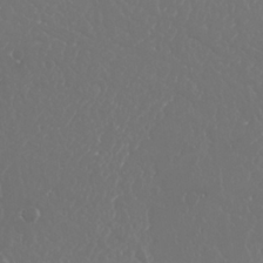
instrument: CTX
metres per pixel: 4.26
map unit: Nhu
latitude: 25.0647
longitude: -60.0255
